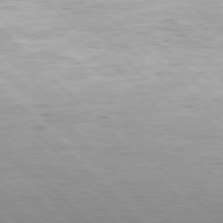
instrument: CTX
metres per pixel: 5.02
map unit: Hpe
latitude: 77.0836
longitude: -127.2726
